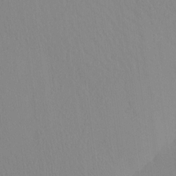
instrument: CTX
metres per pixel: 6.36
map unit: eHh
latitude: -4.4251
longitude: 14.9164
